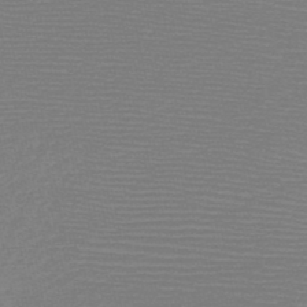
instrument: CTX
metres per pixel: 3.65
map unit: HNb
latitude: -48.9920
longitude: -42.8191
